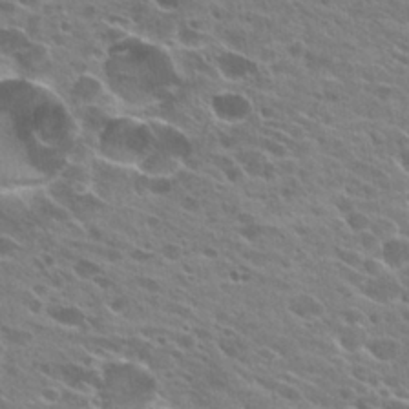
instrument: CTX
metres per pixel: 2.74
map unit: Hto
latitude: 24.6112
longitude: -41.4426
